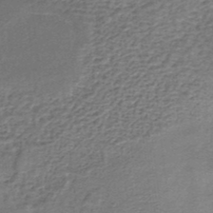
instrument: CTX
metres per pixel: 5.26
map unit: lHb
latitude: -35.8989
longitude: 60.8408
